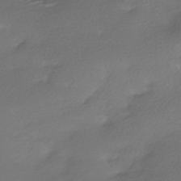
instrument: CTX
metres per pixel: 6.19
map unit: HNhu
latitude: -42.9919
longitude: 94.8219
